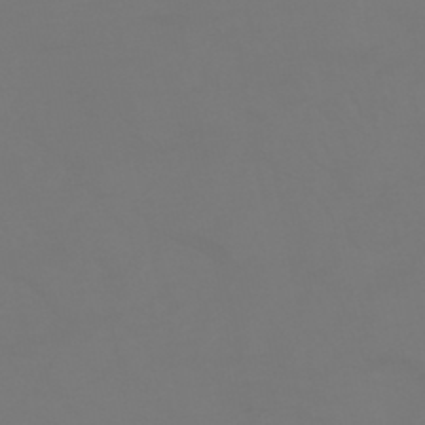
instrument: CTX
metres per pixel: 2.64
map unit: HNhu
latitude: -46.6329
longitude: 90.6141
